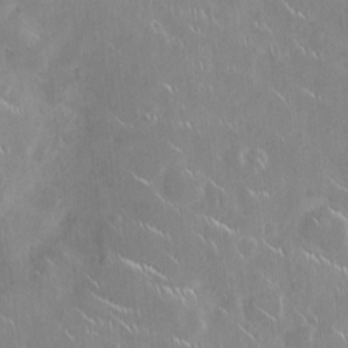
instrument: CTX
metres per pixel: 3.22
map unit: Ht
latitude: -4.4629
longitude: -15.3671
